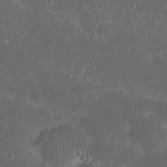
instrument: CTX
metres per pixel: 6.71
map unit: Nhu
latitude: 22.8758
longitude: -71.1214
